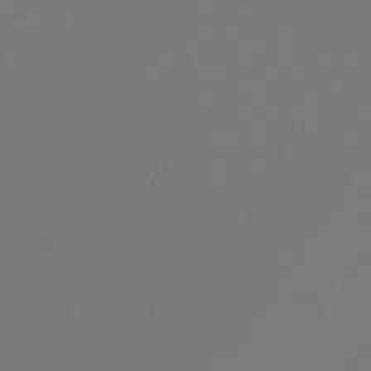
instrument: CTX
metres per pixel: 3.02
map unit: lHb
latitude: -44.8597
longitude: 65.0676
